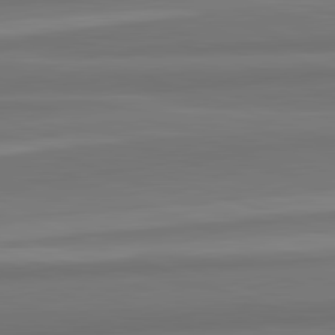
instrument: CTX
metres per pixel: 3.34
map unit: lApd
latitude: 82.5167
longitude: 176.3495
